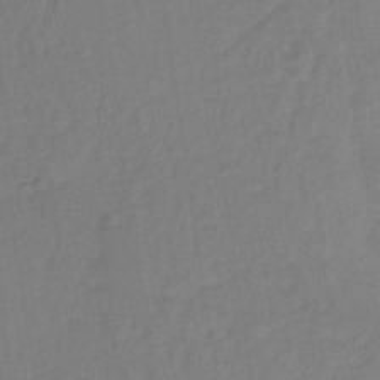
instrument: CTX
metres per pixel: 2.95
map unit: lHb
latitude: -34.8219
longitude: 63.8989
